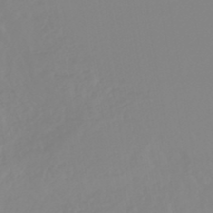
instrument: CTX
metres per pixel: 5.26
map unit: lHb
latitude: -45.0109
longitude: 79.4076
